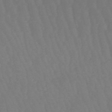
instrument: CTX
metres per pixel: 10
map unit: eHb
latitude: -50.6329
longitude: 77.2187
